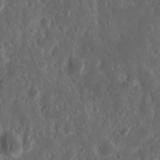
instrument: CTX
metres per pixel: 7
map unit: Nhu
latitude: 14.7436
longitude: -73.3860
